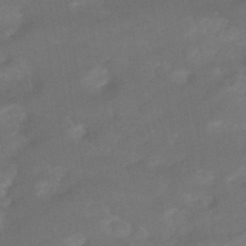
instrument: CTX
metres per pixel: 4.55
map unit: eHb
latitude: -47.5210
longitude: 85.5588
